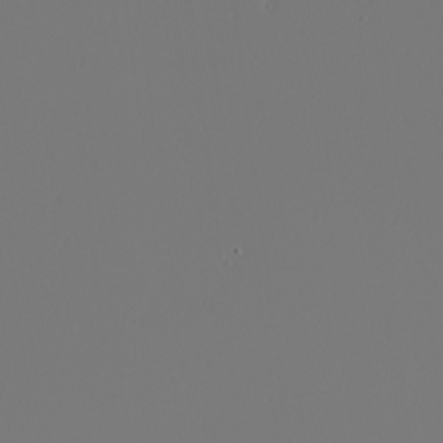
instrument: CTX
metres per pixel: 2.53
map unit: Nhu
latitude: -7.7477
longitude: -95.6316
